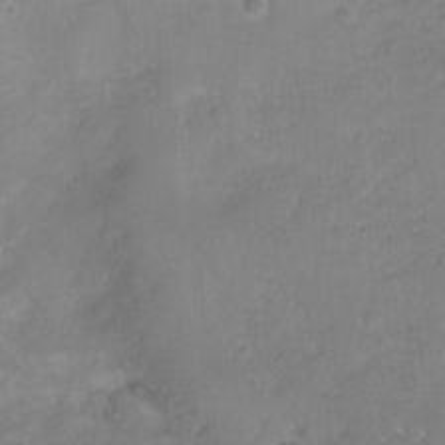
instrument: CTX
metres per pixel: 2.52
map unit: Nhu
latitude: 3.9906
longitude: -15.9339
